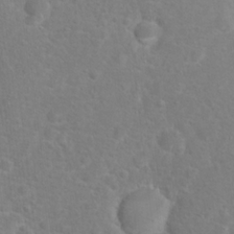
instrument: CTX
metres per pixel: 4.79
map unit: Hto
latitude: 17.1592
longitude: -42.1767
